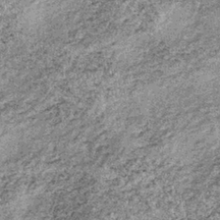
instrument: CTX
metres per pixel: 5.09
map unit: lHb
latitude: -37.0108
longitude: 67.0298
